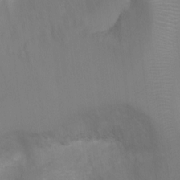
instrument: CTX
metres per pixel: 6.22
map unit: Ht
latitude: -3.9367
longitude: -28.6490
